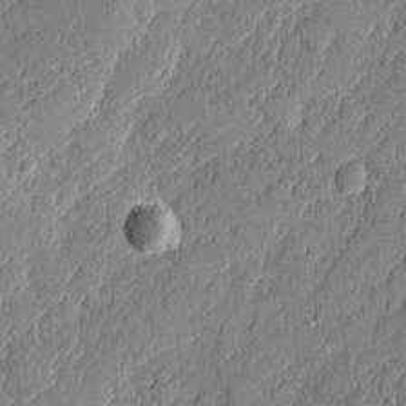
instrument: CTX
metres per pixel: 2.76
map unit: eHh
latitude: 5.2348
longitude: -76.1577
